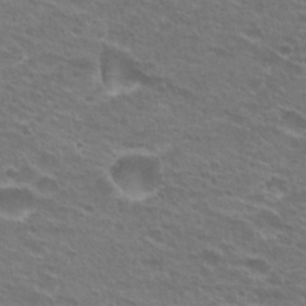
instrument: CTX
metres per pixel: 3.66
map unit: Hto
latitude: 25.7638
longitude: -29.8961
